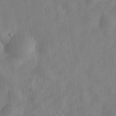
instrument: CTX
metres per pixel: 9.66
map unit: eHh
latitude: 30.1011
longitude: -75.6694
